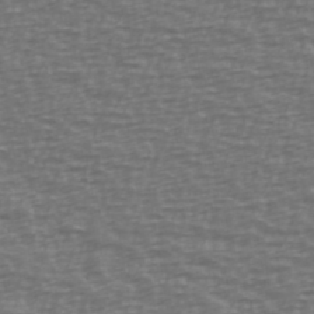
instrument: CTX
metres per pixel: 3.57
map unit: Ave
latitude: 39.0647
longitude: -113.7261
